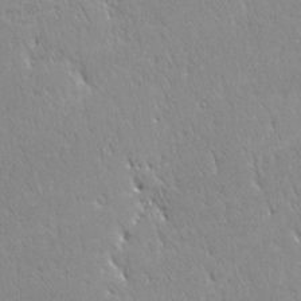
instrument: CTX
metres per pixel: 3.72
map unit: Ave
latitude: 20.8002
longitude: -137.1781
